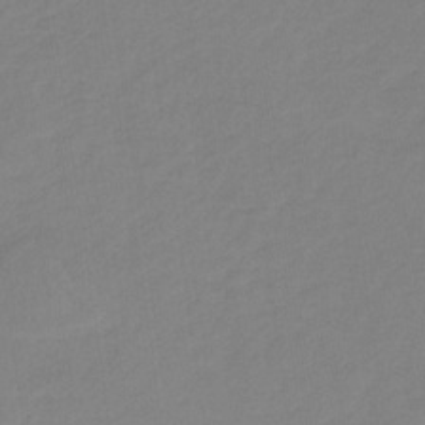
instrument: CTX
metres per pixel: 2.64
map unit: HNb
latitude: -31.6722
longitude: 63.2187
